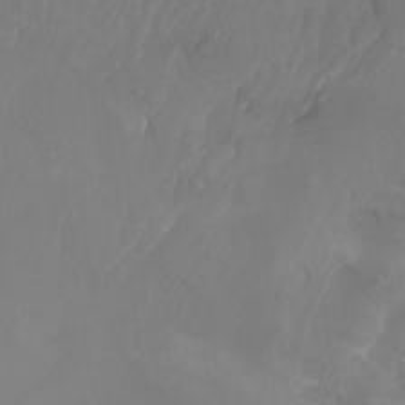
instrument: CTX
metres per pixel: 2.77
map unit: Nhu
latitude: -8.1606
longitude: -81.2348
